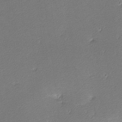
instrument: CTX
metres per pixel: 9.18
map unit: lHvf
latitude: -11.9178
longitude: -103.5749
